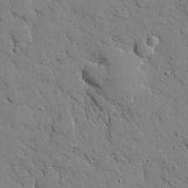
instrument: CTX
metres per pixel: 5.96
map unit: eHh
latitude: 25.9717
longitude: -78.1578
